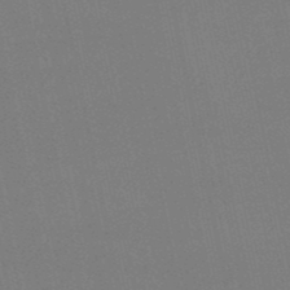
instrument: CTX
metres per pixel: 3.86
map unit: lHb
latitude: -49.9367
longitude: 71.1431
